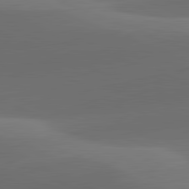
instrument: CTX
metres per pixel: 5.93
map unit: lApd
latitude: 81.9717
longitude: 129.4455
